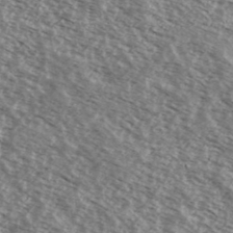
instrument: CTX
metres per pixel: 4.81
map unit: Ave
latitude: 38.7246
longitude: -109.8016
